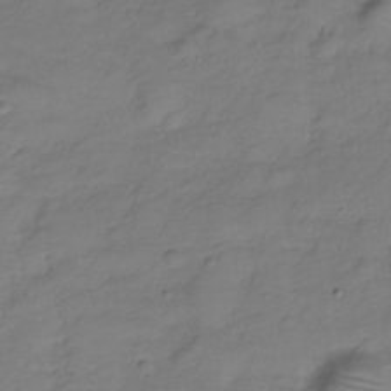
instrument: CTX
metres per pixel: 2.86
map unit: Hve
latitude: -28.7841
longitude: 94.4440
